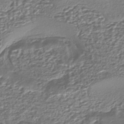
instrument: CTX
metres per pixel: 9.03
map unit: eHh
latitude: -43.0864
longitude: 122.1795
